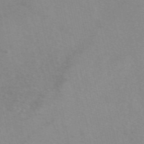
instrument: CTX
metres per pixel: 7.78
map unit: eAb
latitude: 49.5560
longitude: 104.2739
